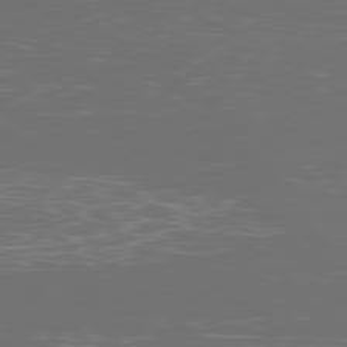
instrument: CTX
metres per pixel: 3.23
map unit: Ap
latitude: -80.0283
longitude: -70.7813
